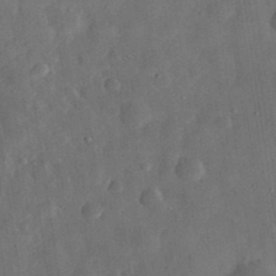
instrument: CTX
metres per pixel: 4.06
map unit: eHh
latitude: 31.1592
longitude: -75.0081
